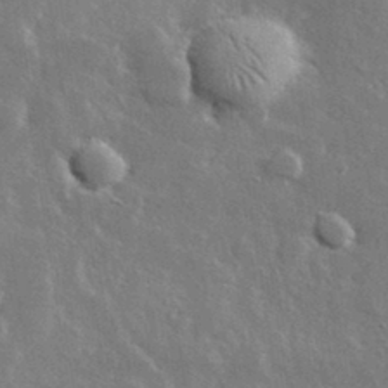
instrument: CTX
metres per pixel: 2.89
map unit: lHvf
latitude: 33.0458
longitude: -90.7246
